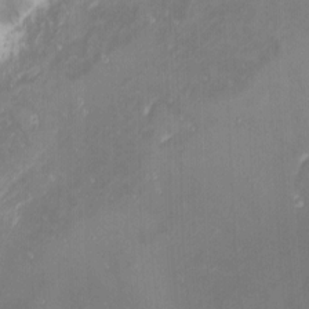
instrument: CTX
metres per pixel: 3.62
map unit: Nhu
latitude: -0.8030
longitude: -78.7813
